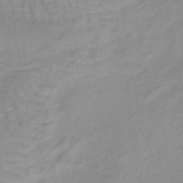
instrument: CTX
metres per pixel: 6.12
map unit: lHb
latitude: -40.3306
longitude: 65.6344
